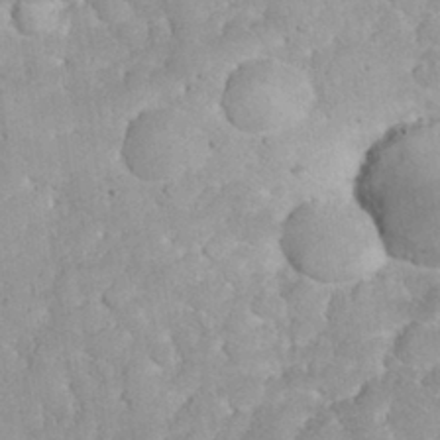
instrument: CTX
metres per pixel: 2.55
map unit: eHh
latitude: 32.1767
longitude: -64.6679
